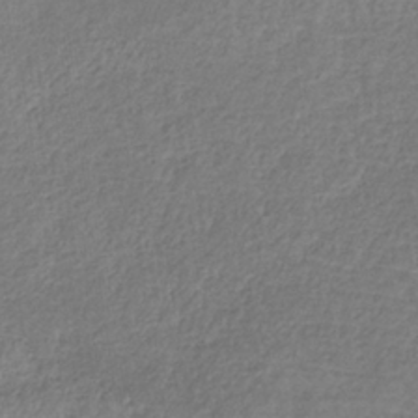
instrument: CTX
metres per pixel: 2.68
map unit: HNb
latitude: -34.5007
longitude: 56.0094
